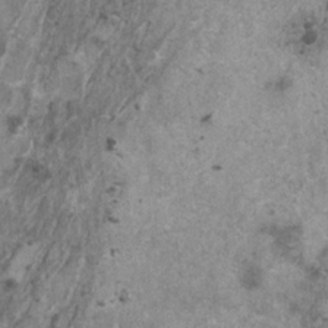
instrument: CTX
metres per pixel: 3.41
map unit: HNhu
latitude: 1.0836
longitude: 4.6329
